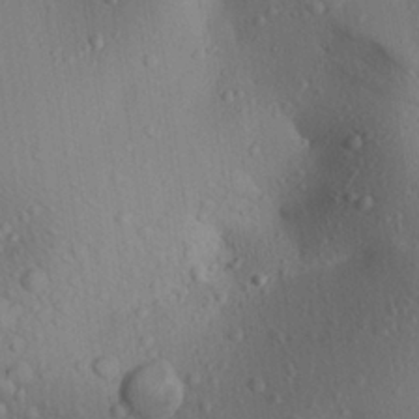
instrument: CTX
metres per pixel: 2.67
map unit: Aa
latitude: 22.9892
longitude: -137.5371
